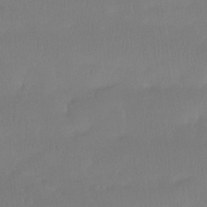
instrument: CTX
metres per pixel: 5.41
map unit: Htu
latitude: -14.8975
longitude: -46.2901
